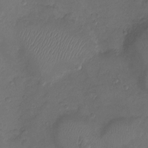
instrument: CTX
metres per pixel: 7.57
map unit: Ht
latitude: -6.6140
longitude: -21.2348
